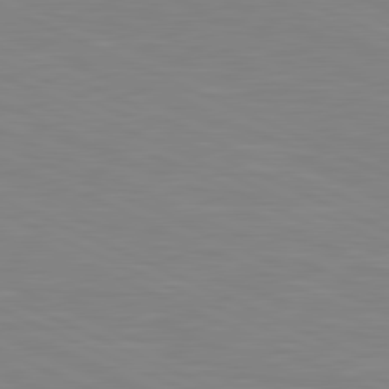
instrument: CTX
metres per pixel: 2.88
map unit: lApd
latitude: 81.4615
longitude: -168.0255
